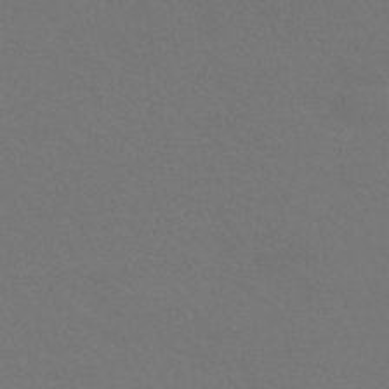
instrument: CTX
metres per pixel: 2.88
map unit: HNhu
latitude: -43.1431
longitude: 93.8422
